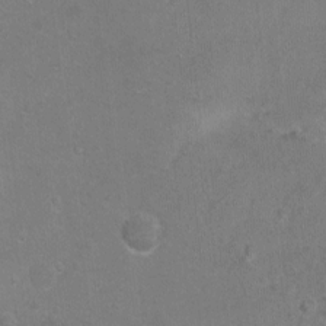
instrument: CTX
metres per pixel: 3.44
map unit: Hto
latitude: -6.8975
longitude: -35.7827
